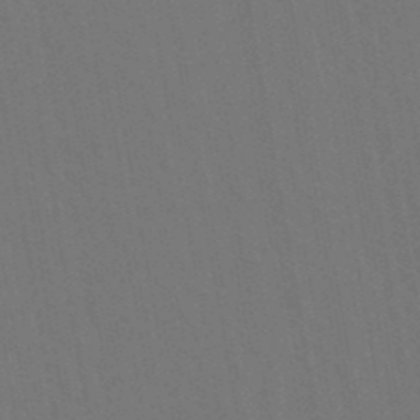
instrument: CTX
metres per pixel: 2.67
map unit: lHb
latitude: -47.9745
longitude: 73.2376
